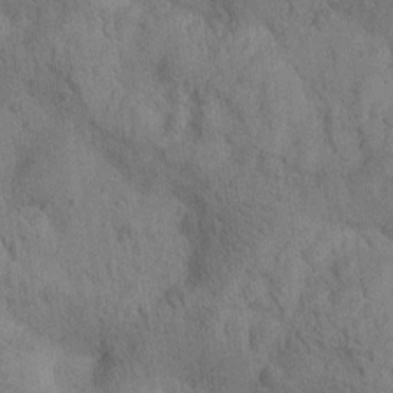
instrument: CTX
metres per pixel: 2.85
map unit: Htu
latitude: -0.4251
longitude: 174.6140
